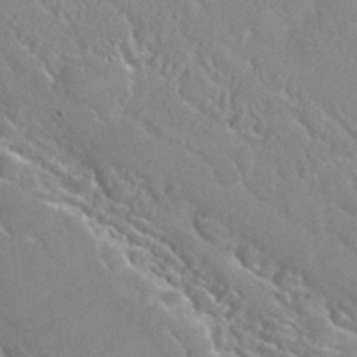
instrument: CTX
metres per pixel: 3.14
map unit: Nhu
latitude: 29.7638
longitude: -52.8191
